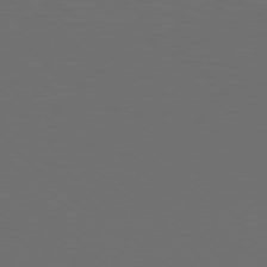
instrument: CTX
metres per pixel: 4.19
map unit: Hpe
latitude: 77.6316
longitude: -169.1970
